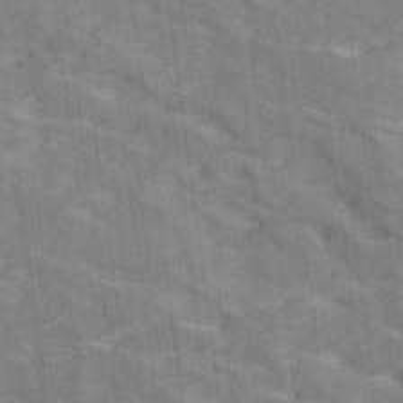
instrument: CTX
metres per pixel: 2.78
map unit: Ave
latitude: 19.0458
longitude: -135.5749
